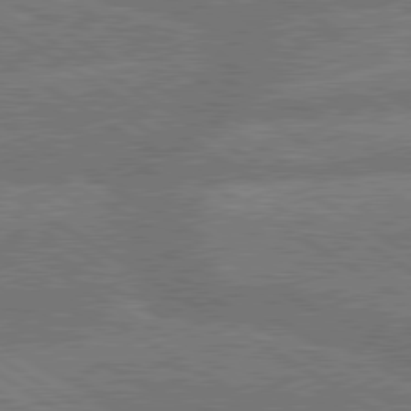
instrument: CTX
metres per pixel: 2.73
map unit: lApd
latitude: 79.8017
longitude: -162.5735
